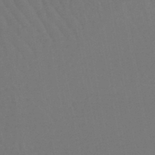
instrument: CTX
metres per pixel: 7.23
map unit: lHb
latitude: -46.7463
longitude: 77.7100
